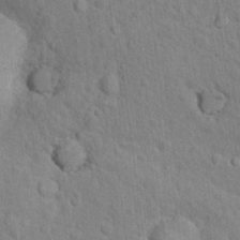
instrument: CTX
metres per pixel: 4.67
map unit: Nhu
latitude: 16.7435
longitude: -32.4412
